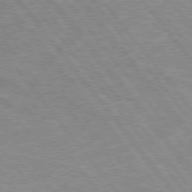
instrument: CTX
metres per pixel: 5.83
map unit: Hpe
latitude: 75.8205
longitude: -156.5356
